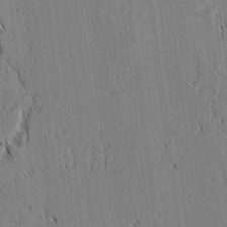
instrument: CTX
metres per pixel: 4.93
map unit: lAvf
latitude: 1.6316
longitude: -106.4034
